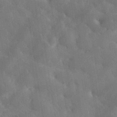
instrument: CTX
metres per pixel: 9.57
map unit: lHvf
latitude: 33.8016
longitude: -86.2522
